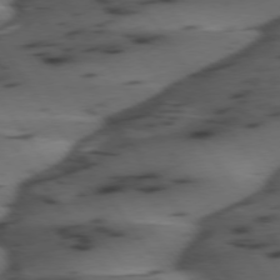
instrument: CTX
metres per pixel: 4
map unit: lApd
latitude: 75.0647
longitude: -70.6490
